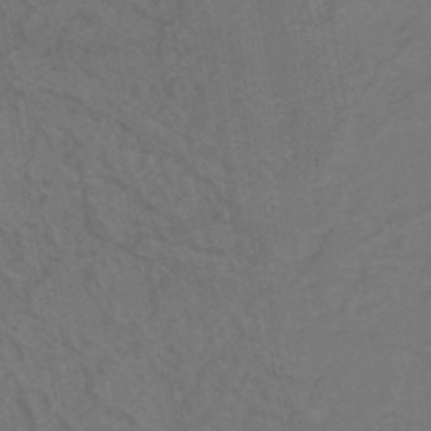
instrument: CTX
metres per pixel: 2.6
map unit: eHh
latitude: -44.0661
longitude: -29.2159
